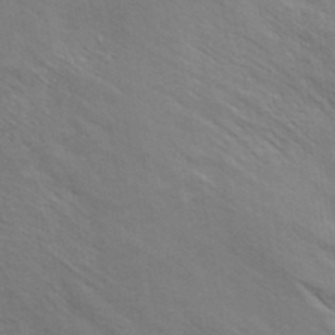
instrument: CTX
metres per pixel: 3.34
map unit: ANa
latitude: 37.4805
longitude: 20.0094
